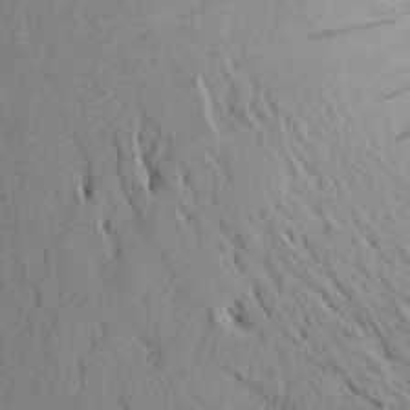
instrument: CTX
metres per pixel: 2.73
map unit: Aa
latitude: 24.1577
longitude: -144.7435
